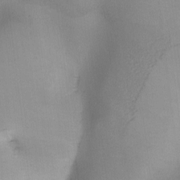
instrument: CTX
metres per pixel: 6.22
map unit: Ave
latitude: -9.8800
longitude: -123.3482
